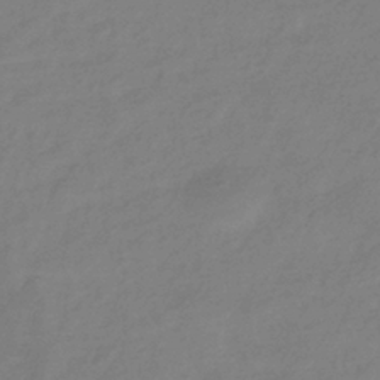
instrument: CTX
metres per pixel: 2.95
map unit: eHb
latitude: -37.7855
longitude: 78.8030
